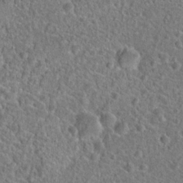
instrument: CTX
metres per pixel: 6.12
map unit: Hto
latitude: 19.1970
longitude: -42.6868
